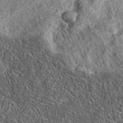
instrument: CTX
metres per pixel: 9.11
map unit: eAb
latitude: 37.1025
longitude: 108.4818
